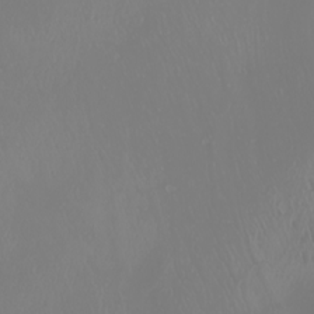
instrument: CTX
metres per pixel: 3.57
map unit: Nhu
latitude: -7.5588
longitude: -94.1200
